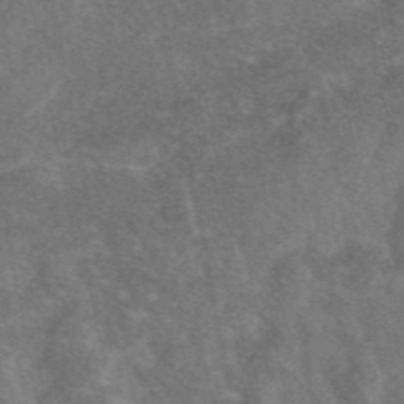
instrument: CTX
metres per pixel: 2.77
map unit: eAb
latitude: 47.5183
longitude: 118.8030
